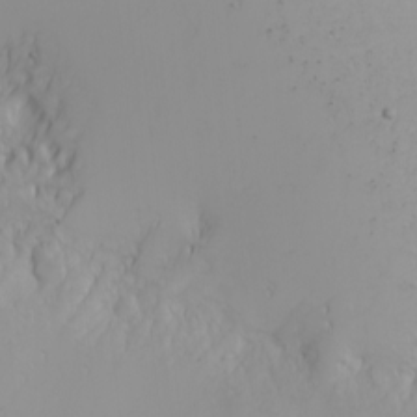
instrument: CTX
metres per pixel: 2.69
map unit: Nhu
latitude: -4.1228
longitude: -84.8380
